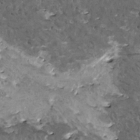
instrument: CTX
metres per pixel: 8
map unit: HNhu
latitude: 1.2348
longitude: 5.3698
